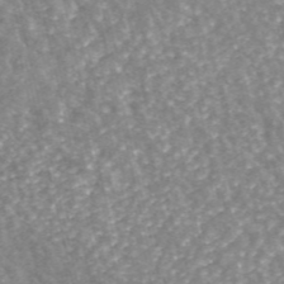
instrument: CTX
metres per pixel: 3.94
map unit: ANa
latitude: 43.3104
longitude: 29.3321
